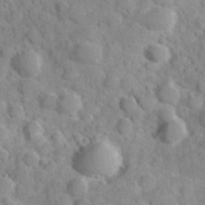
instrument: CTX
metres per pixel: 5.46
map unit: Hve
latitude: 31.9151
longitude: 151.4643
